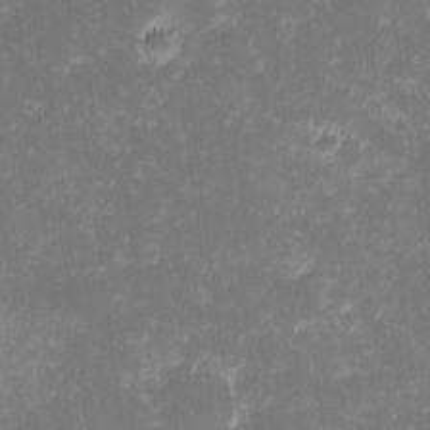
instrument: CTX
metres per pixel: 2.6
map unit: eHh
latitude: -2.2928
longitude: -86.4412
